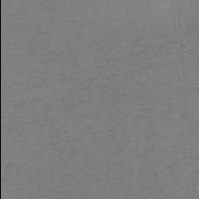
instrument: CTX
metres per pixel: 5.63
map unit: HNb
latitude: -55.1998
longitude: -45.9906
